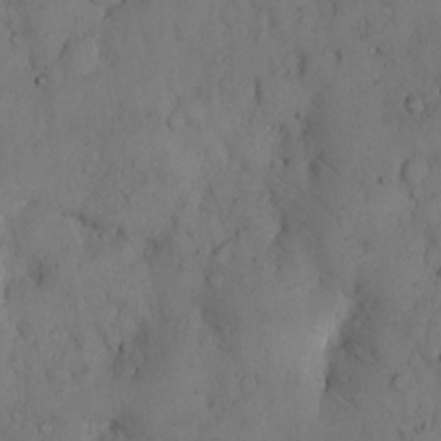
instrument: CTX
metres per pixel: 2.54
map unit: Hto
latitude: 9.5182
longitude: -57.6693
